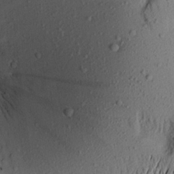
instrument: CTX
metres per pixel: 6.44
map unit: Aa
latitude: 18.8380
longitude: -148.5924
